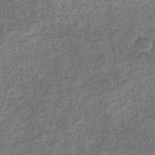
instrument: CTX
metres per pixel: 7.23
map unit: eHb
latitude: -36.0850
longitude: 80.0094
